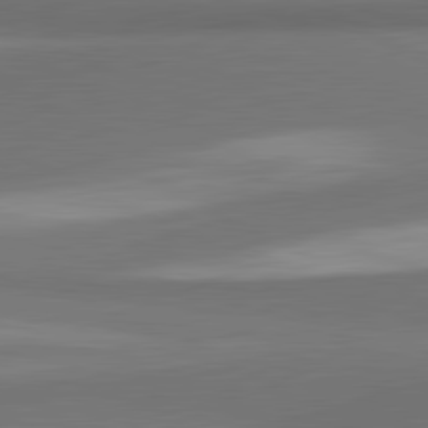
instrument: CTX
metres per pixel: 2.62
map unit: lApd
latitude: 81.7072
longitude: 173.4265
